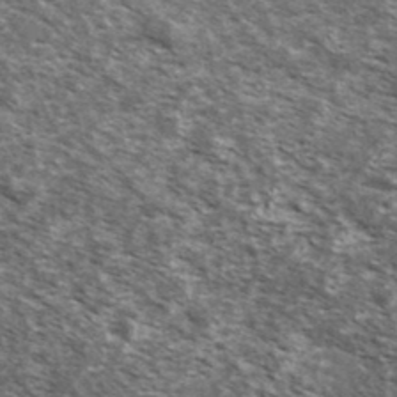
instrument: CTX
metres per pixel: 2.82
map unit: Ave
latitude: 39.3482
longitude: -108.3089
